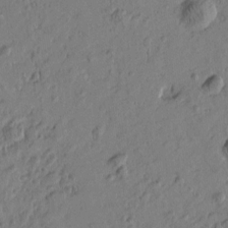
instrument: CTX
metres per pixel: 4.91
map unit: Htu
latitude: 0.2711
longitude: -175.3482
